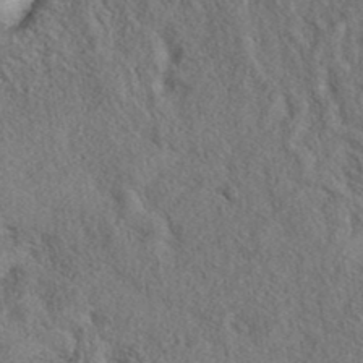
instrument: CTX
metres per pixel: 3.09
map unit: eAb
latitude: 38.3278
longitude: 113.0487
